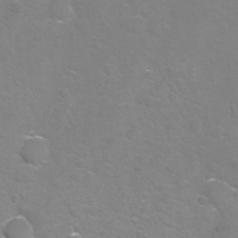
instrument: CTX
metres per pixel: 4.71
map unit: Nhu
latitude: -13.7289
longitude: -55.7072
